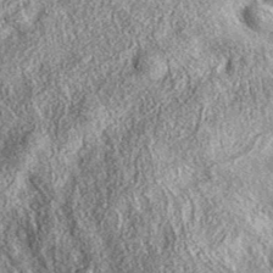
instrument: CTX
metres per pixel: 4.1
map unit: eAb
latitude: 38.1011
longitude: 109.4076
